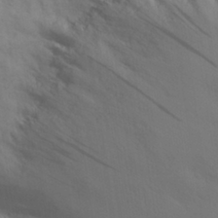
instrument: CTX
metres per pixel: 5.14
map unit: eHh
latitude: 30.1767
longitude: -69.4804
